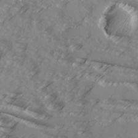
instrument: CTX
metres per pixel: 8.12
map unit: Ave
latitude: 17.8583
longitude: -129.3670
